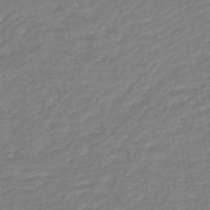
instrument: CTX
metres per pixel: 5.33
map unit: lHb
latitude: -46.3306
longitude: 74.0094
